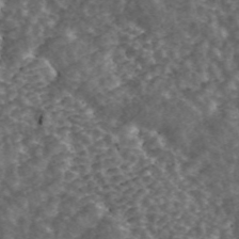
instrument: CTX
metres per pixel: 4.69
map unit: ANa
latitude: 44.6868
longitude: 29.8045
